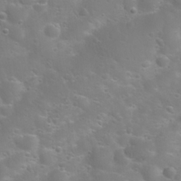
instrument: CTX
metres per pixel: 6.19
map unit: Nhu
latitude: 24.1766
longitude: -61.2915
